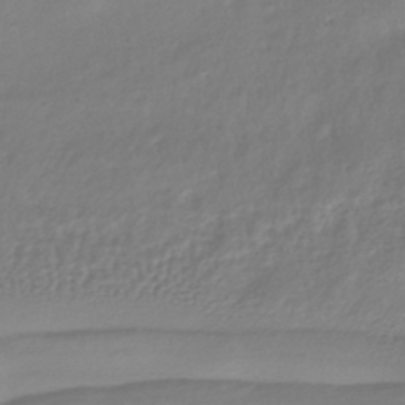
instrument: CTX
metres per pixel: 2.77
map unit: HNhu
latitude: -43.6154
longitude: 103.9367
